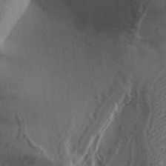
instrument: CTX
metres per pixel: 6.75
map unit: Aa
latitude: 33.9717
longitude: -134.8569
